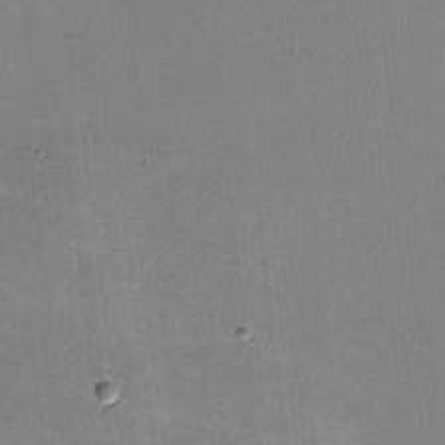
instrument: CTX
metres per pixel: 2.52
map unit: lHvf
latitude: -10.3306
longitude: -100.6113
